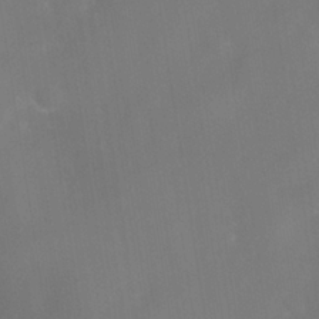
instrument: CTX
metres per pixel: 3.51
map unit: Nhe
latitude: -38.2551
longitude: -112.7246
